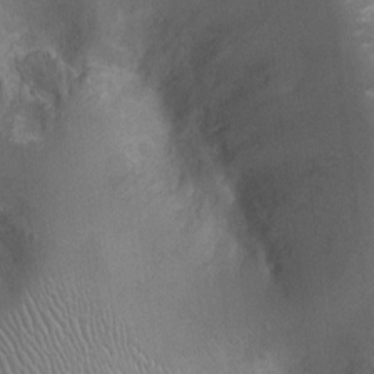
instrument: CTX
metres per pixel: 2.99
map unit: Ht
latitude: -3.1998
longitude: -15.8962
